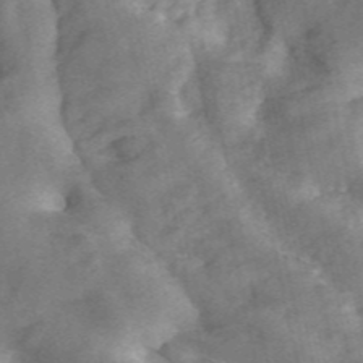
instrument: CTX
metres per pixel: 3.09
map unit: ANa
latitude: 46.2523
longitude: 24.9542
